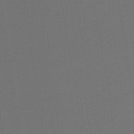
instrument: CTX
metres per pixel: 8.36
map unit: lHb
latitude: -46.1039
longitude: 71.7100
